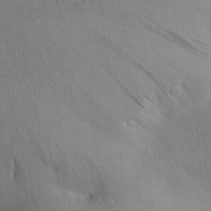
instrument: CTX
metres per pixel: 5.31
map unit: Aa
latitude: 27.5182
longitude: -144.9891
